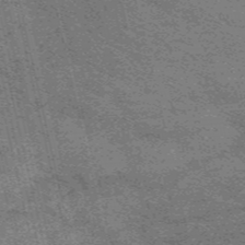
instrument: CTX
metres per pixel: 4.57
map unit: HNb
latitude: -55.6155
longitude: -45.7827
